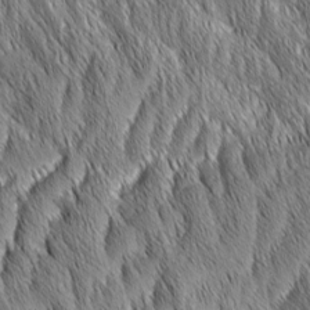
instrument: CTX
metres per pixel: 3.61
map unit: Aa
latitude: 6.2334
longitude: -130.3657
